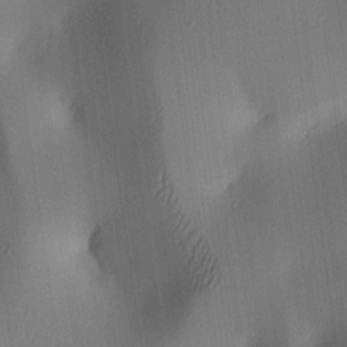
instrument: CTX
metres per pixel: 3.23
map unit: lAa
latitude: 4.8191
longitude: -112.3467
